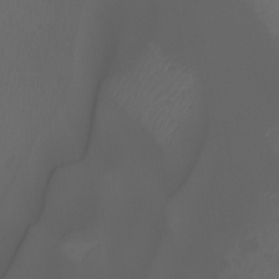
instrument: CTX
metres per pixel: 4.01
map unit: Ht
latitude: -0.4629
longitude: -46.2523
